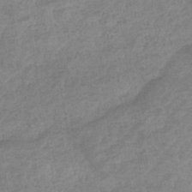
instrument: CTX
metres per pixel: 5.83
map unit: eHb
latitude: -35.1242
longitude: 77.4454
